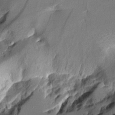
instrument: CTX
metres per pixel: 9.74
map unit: Aa
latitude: 12.0444
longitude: -126.2334
